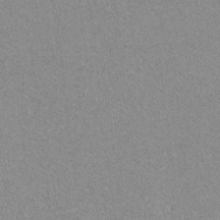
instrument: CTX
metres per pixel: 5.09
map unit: lAvf
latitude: -8.8219
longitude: -113.2159
